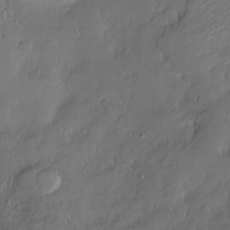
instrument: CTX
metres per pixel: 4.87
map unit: Nve
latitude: -9.8422
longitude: 173.1998
